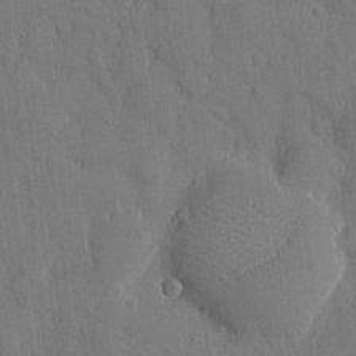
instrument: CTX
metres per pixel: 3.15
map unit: eHh
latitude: 6.8758
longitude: -68.2334
